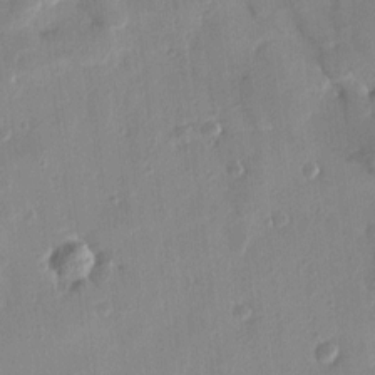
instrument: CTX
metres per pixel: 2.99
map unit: Htu
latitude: 1.5560
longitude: -177.9906
